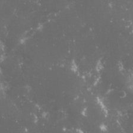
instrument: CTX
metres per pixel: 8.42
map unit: Nhu
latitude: 27.0270
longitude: -60.4790
